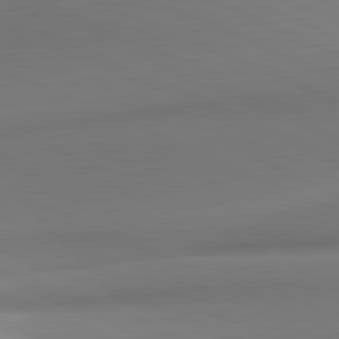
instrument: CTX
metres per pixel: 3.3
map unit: lApd
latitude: 81.5749
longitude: 143.1809
